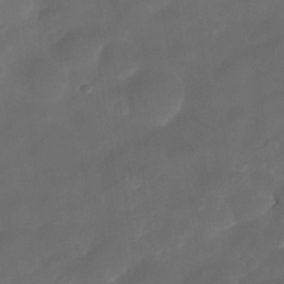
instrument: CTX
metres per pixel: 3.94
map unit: Nhe
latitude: -34.3495
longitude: -145.6127
